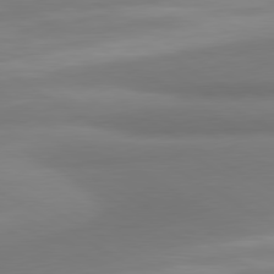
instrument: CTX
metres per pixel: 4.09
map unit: lApd
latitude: 80.3845
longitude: 174.6329
